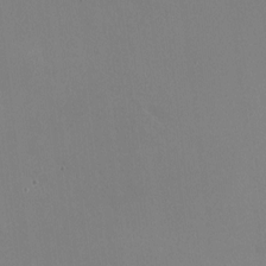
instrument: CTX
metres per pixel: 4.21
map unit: HNhu
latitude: -0.4062
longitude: -1.8961
